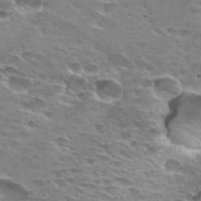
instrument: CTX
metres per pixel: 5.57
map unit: Hto
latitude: 29.3859
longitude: -42.5924
